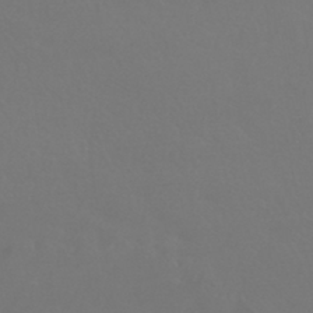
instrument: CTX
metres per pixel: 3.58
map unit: HNhu
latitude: -42.8974
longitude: 94.0661
